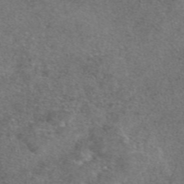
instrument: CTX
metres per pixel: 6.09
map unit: eAb
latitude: 47.7828
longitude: 107.5777
